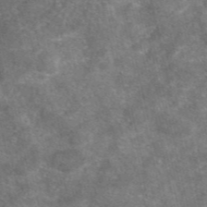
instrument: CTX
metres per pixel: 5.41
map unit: eAb
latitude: 46.6491
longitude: 104.8408
